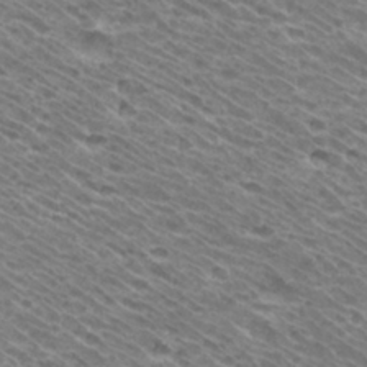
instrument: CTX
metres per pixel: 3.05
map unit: Hto
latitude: 32.8191
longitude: -40.7813
